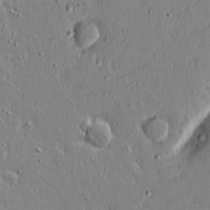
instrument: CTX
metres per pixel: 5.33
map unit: lAvf
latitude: 16.2145
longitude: -127.8772
